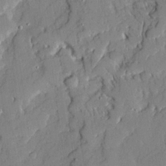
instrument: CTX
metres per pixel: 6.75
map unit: Ave
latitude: 21.4805
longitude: -129.6316
